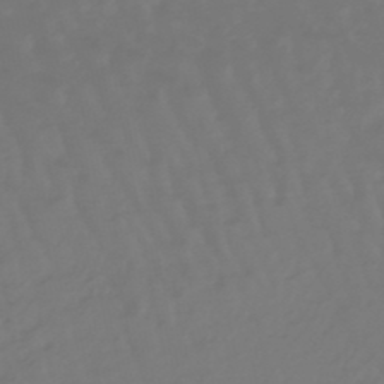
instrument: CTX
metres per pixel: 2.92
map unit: lHb
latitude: -47.7099
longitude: 81.7100
